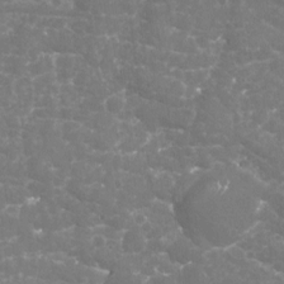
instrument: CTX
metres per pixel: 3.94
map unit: Nhu
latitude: -19.5021
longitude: -57.4426
